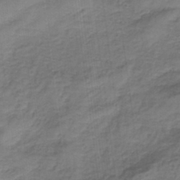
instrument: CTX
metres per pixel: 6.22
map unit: HNb
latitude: -35.9556
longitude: 57.8422
